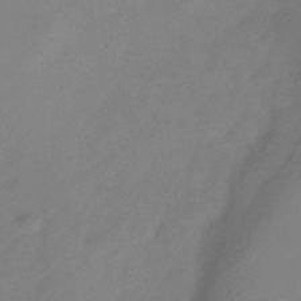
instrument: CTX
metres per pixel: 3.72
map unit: Hve
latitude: -34.2173
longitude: 90.0283
